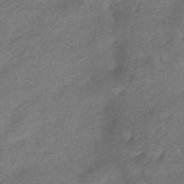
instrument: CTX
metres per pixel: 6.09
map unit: HNhu
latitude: -39.5966
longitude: 94.8974
